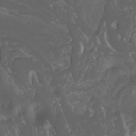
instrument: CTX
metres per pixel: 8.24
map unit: Nhu
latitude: -7.4832
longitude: -84.3845
